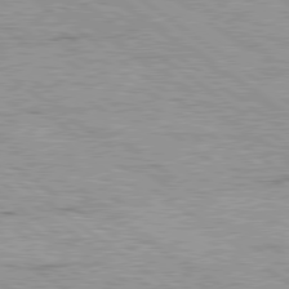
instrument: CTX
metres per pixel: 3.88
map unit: Hpe
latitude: 79.1592
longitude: -154.5357
